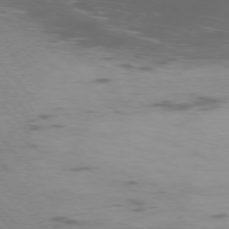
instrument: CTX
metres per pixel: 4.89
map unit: Ap
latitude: -75.6911
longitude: -68.7057
